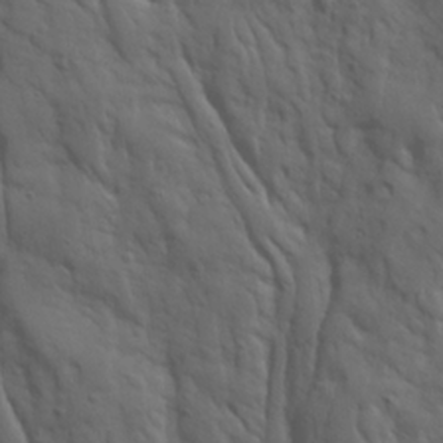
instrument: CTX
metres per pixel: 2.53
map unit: Ave
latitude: 23.0836
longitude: -135.0836
